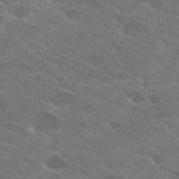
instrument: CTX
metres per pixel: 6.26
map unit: Hto
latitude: 25.1025
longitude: -39.4237
